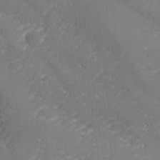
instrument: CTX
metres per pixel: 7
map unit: lHvf
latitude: 24.9324
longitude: 141.2187
